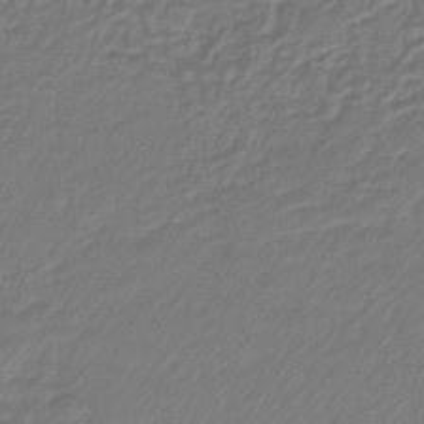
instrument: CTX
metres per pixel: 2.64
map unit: lHb
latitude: -42.5573
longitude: 61.3888
